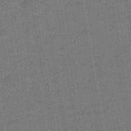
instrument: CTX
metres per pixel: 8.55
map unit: eHb
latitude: -39.6533
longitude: 82.7085
